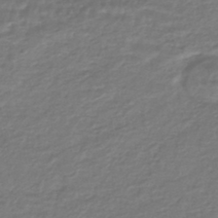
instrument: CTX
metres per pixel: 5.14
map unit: HNhu
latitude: -45.6911
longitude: 96.2173
